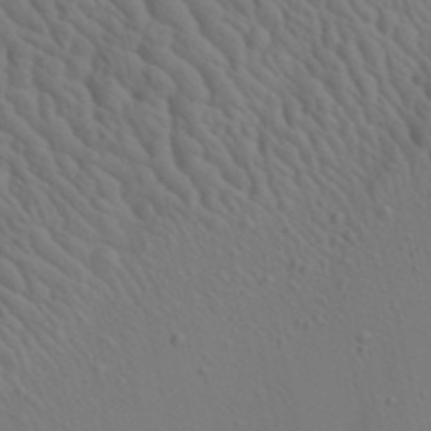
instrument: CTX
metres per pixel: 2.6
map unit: Aa
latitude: 23.0269
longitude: -138.5357
